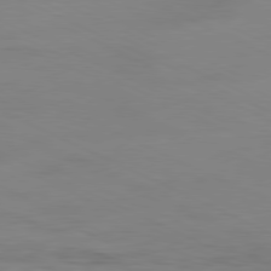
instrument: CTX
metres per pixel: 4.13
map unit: Ap
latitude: -81.2754
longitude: -94.1956
